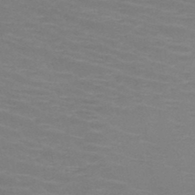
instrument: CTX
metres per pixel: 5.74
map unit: HNb
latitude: -47.6344
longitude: -46.4601
